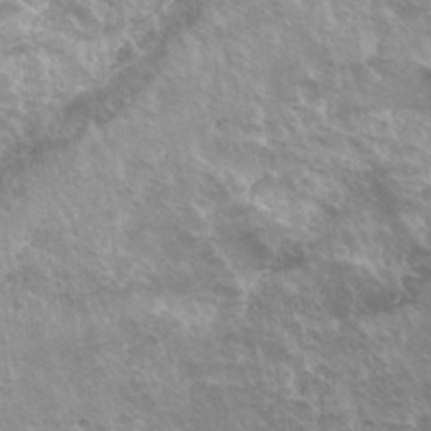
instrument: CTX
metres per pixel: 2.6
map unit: Hto
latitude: 33.0081
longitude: -42.6491
